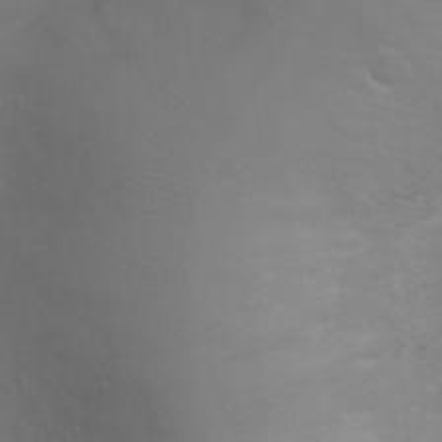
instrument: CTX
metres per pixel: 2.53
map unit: Ht
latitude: -3.9367
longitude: -18.9513
